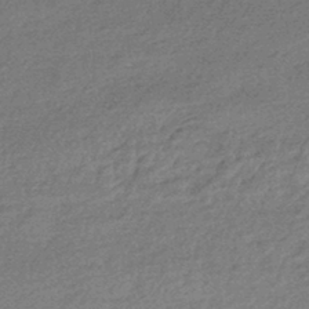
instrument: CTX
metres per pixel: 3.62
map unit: HNhu
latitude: -42.4440
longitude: 93.1242
